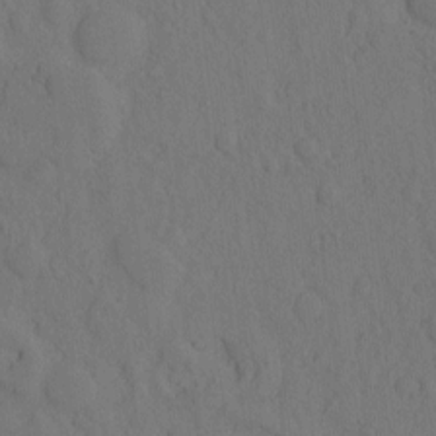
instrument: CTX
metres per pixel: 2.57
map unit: eHh
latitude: -2.1983
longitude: 18.4818
